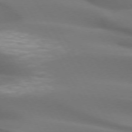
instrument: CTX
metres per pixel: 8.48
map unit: lApd
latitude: 72.8380
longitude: -50.1388
